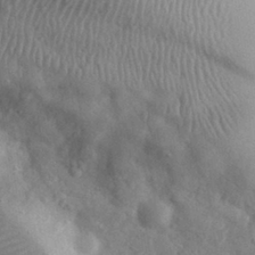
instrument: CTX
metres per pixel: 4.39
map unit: eHh
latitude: 31.1592
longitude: -70.7624
